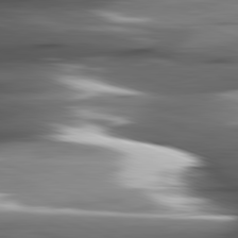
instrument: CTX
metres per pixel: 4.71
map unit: lApd
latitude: 82.0444
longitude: -144.3656
